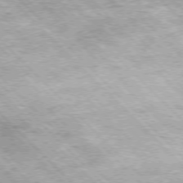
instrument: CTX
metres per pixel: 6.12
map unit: Hpe
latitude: -77.2943
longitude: 13.5021
